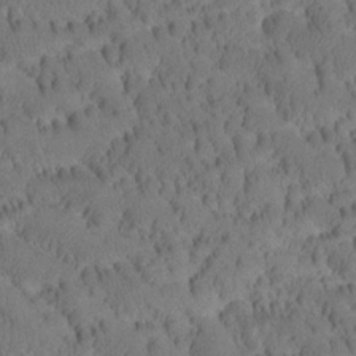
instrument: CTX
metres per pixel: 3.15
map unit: Htu
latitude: -3.6343
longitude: 172.7652
